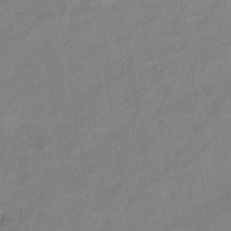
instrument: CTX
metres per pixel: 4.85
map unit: eHb
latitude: -37.6532
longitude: 78.1416
